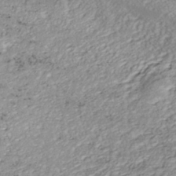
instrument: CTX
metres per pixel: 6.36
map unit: ANa
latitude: -42.7652
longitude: 109.4832
